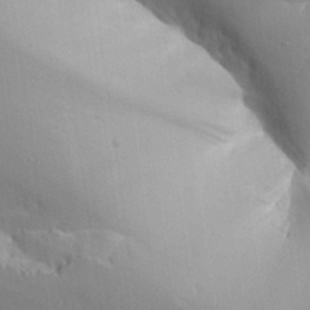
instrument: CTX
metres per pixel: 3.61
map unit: Aa
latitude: 27.2726
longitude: -129.3859
